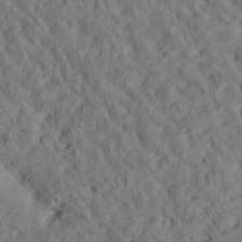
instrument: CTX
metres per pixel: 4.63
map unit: Htu
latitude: -2.9352
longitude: 174.4628
